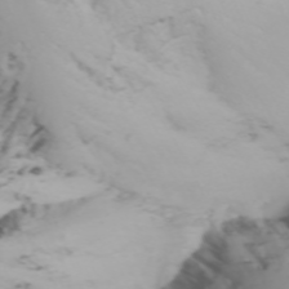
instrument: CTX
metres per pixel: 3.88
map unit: Nhu
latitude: -7.7288
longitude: -95.9906
